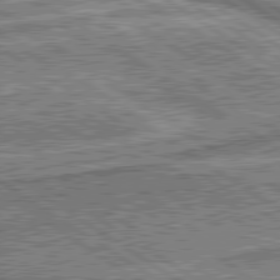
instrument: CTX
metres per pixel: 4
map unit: lApd
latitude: 80.3089
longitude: 173.5399
